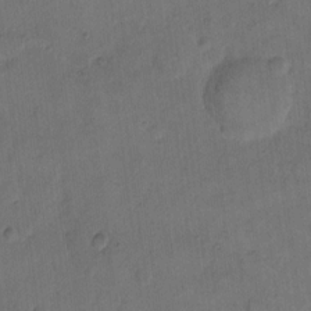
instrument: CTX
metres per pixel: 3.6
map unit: eHh
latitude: 14.2523
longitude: -65.9717
